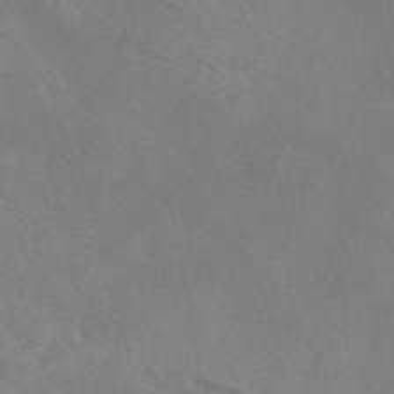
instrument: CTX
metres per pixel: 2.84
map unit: eAb
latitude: 49.9339
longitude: 107.4266
